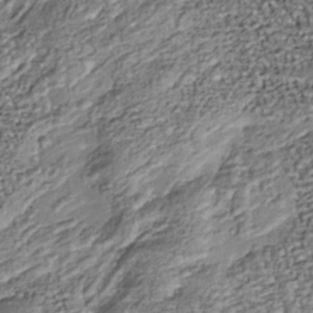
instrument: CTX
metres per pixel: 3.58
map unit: Nhu
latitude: -38.0661
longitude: -81.3859
